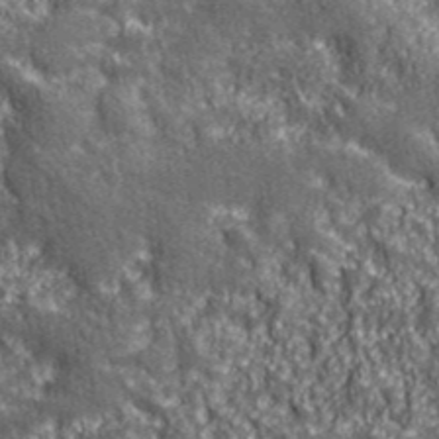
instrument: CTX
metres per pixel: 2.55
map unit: eHh
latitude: 42.7624
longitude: -91.1592
